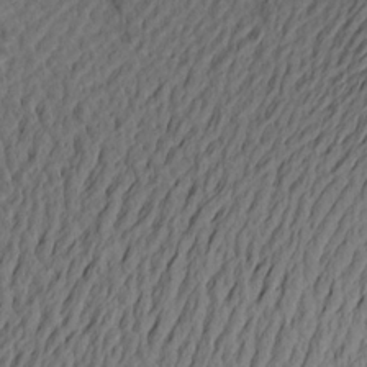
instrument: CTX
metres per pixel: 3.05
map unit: Aa
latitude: 21.1026
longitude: -144.8002
